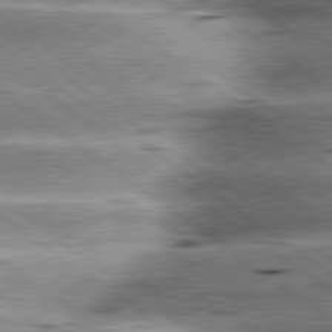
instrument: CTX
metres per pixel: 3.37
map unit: lApd
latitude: 79.8773
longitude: -140.5167
